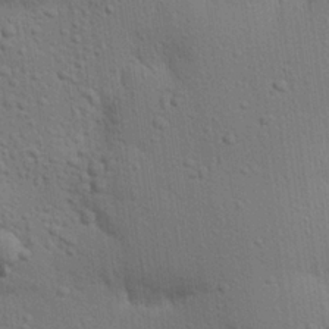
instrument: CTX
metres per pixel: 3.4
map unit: eHh
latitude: 25.3481
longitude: -79.6883
